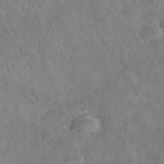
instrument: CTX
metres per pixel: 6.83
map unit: ANa
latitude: 42.4601
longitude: 26.9730
